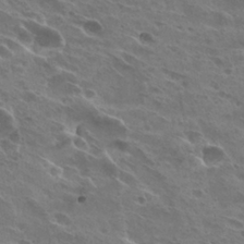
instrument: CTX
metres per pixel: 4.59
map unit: Hto
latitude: 27.2348
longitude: -40.6112
